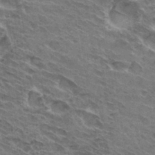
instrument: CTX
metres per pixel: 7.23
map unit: Hto
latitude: 32.1767
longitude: -44.3278
